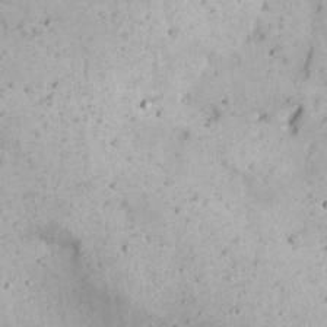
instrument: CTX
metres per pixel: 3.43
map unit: Nhu
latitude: 22.3656
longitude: -68.4223
